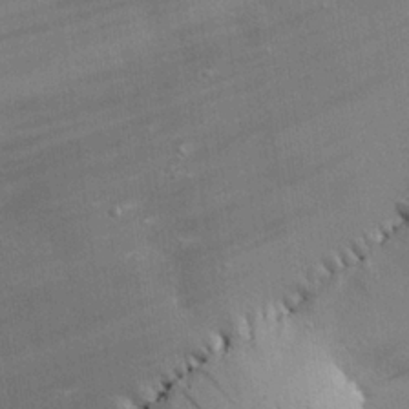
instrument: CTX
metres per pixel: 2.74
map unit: eHh
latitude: 24.6868
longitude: -90.5546
